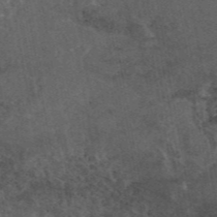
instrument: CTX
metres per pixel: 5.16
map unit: eAb
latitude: 45.2726
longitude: 116.0094
